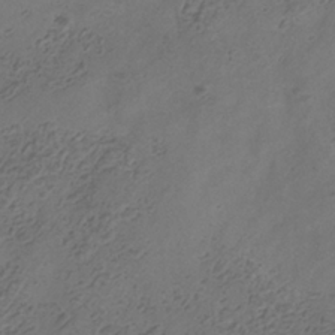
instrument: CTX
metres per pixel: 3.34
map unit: Hve
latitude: -35.3132
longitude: 88.6707
